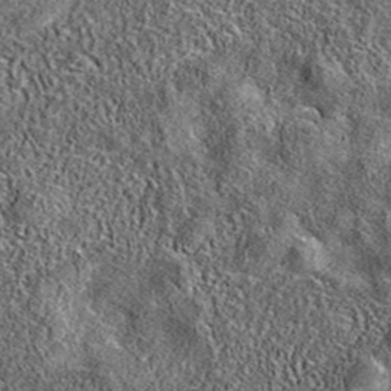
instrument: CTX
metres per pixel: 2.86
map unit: eAb
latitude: 36.7435
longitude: 108.9164
